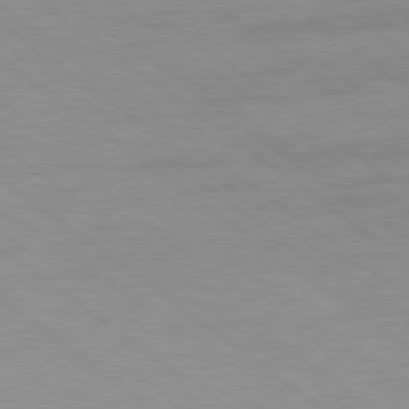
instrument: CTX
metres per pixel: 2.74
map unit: Hpe
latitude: 78.6869
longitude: -151.3292
